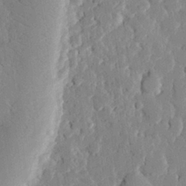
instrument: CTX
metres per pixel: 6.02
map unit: eHh
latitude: 28.6868
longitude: -79.8395
